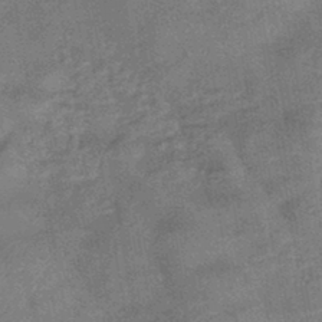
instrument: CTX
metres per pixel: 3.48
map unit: eHb
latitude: -43.1998
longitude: 82.3117
